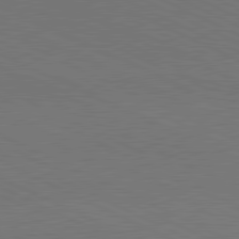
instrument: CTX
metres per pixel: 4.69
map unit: lApd
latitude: 81.0647
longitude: 148.2551
